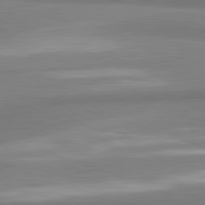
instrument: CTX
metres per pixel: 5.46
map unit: lApd
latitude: 81.1781
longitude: 166.6141
